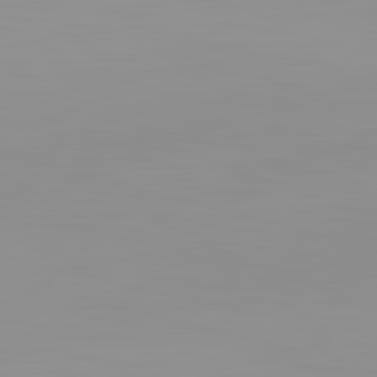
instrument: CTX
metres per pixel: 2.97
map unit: lApd
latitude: 83.1592
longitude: -135.2537
